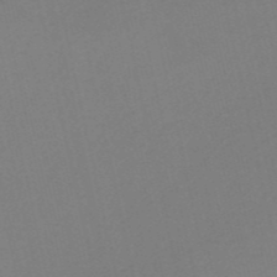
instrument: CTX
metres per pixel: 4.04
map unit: HNb
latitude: -53.4265
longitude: -50.5734
